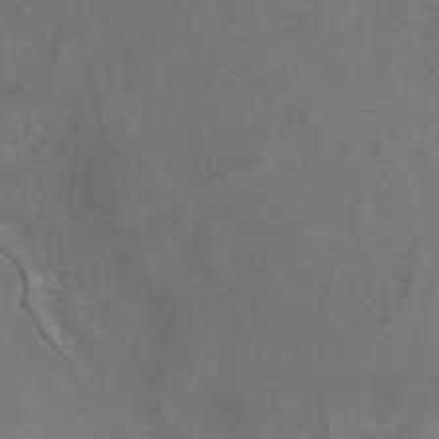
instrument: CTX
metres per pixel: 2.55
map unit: eAb
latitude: 47.2726
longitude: 117.2942
